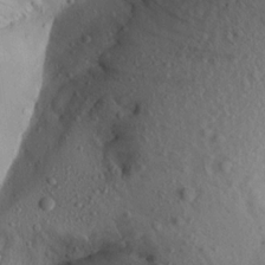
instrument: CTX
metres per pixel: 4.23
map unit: Aa
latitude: 16.6113
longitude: -144.2711
